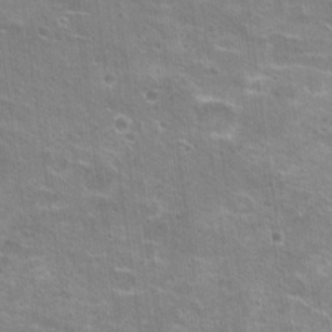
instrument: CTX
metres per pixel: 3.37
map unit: Hto
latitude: 21.2348
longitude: -42.8569
